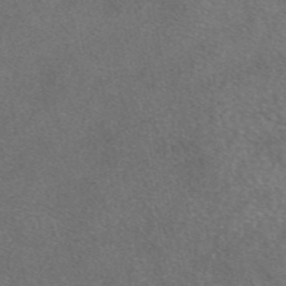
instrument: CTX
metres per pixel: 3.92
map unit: eAb
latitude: 47.4049
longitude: 110.2172
